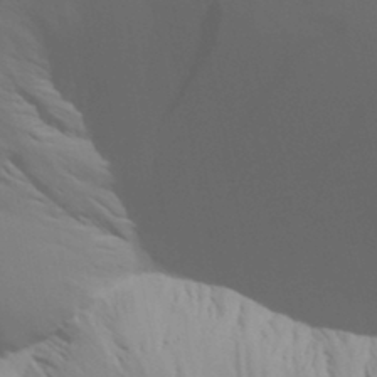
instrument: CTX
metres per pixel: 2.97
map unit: Aa
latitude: 30.7625
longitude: -135.6694
